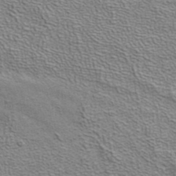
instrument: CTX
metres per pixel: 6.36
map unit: ANa
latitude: 38.5357
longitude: 20.2361
